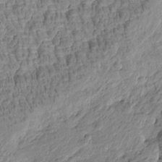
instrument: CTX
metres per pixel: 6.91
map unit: Htu
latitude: -2.1227
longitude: -179.4049
